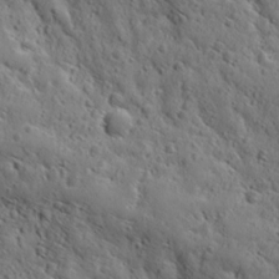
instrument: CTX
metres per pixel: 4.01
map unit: Ave
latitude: 12.2334
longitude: -105.3293
